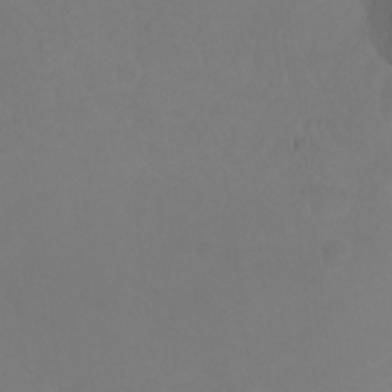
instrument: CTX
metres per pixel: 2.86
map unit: Ht
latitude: -0.5952
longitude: -38.6490
